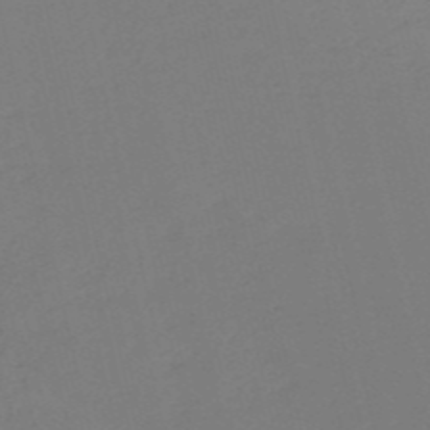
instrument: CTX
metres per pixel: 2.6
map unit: HNb
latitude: -54.3117
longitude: -38.9703
